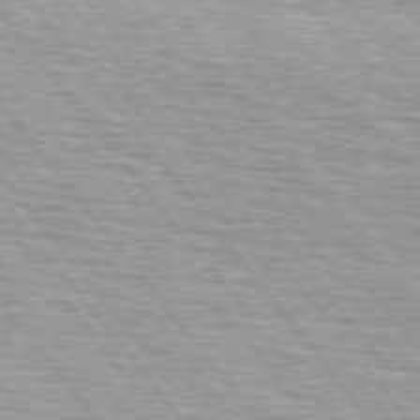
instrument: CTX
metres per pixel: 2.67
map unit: lApd
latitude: 75.0458
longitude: -76.2522
